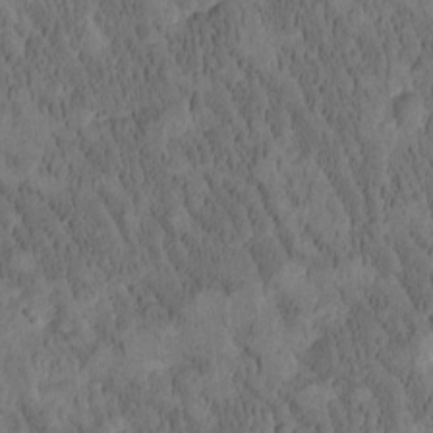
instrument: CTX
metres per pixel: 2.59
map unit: Htu
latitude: -3.5021
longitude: 174.9163
